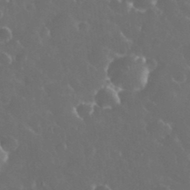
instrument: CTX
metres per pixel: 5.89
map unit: eHh
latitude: 34.2711
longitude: -63.4805
